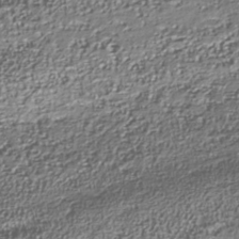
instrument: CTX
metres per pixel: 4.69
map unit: Nhu
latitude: -41.3132
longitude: -85.9339
